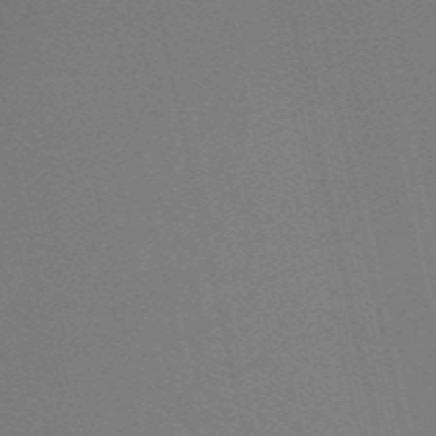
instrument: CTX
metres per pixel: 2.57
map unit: HNb
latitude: -55.0864
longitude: -43.4238
